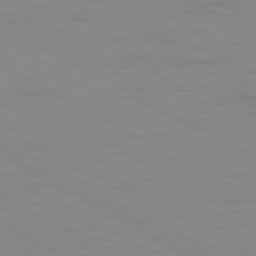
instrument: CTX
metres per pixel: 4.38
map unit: Ap
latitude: -80.6519
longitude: -51.1403
